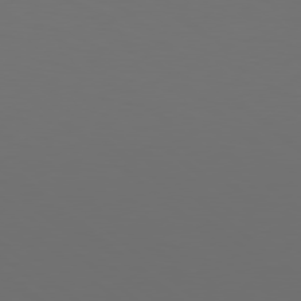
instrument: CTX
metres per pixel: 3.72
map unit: Hpe
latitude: 78.3468
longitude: -174.7624
